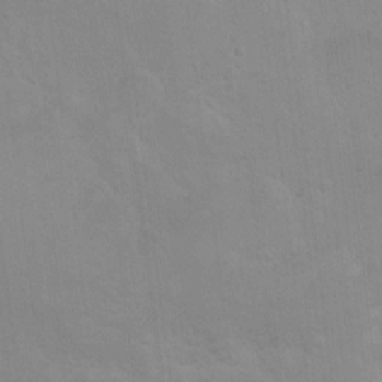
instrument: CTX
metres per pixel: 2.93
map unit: Ht
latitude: 4.5924
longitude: -28.2900
